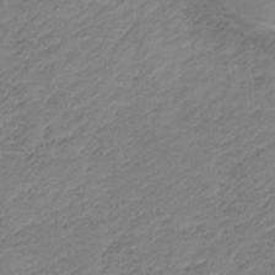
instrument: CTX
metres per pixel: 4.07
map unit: HNb
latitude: -34.0094
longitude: 61.4454
